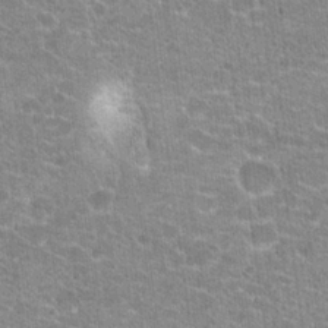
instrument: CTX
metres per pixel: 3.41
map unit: Hto
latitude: 21.1026
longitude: -42.6491
